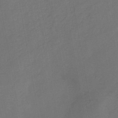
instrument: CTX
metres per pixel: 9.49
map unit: HNb
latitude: -44.1606
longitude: -39.7638
